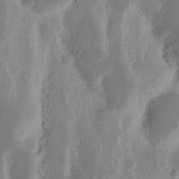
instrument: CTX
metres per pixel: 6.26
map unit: Nhu
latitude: 16.0444
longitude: -73.9906
